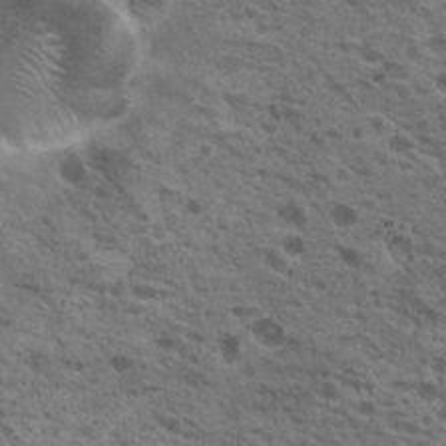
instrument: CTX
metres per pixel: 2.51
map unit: Nhu
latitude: 19.7638
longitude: -31.4049
